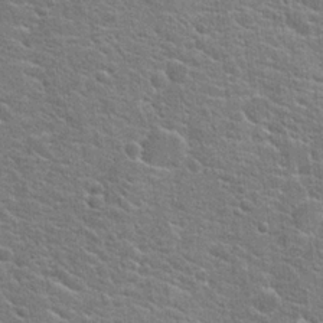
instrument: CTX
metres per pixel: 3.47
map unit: Hto
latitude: 20.2523
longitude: -44.2900
